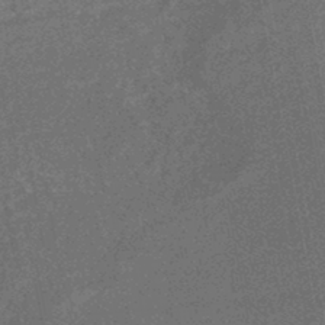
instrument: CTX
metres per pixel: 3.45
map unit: HNhu
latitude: -45.5777
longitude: 99.6911
